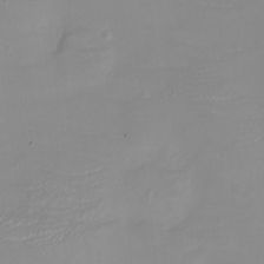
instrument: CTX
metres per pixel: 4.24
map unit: eHh
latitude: -4.0661
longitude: -75.9906
